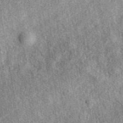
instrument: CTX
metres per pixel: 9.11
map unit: eAb
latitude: 38.9514
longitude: 108.6896
